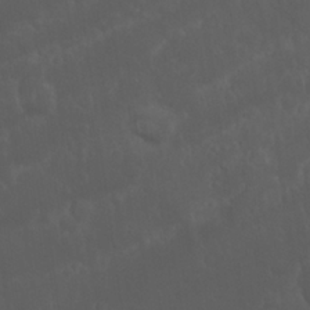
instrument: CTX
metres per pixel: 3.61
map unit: Nhu
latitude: 23.5182
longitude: -62.0444
